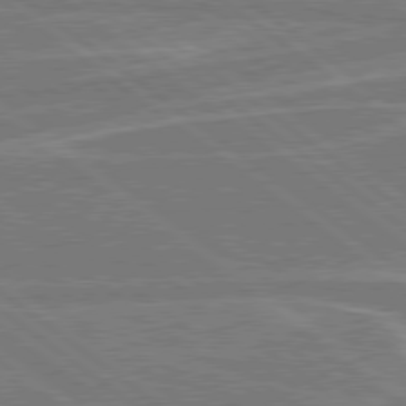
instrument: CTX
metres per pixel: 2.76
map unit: Hpe
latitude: 78.8191
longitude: -129.6127
